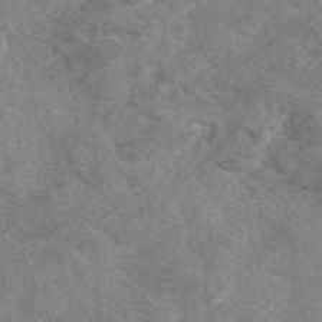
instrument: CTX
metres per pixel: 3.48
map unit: eAb
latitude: 47.8395
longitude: 123.2565
